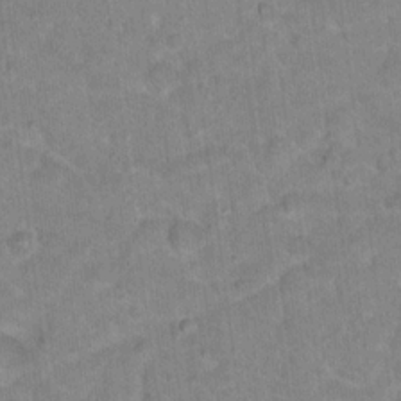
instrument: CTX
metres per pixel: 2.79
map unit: Hto
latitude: 18.2333
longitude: -35.4048
